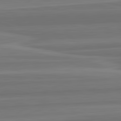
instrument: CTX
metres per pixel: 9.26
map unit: lApd
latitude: 82.8380
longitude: 169.2753
